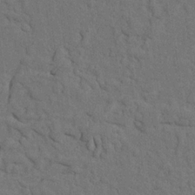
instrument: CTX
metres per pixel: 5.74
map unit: Nhu
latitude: 21.7639
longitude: -74.5924
